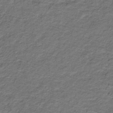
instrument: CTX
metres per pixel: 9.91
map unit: lHb
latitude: -32.1039
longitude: 65.5399
